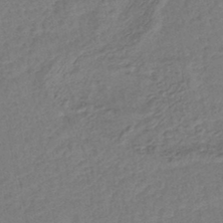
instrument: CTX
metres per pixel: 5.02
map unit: lHb
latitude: -42.7841
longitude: 78.4818
